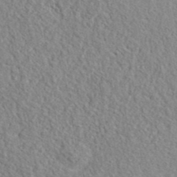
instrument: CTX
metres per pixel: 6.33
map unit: ANa
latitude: 41.5938
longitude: -86.5734
